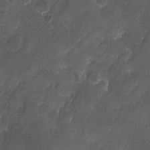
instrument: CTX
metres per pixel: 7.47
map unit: Ave
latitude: -10.9164
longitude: -121.5371
